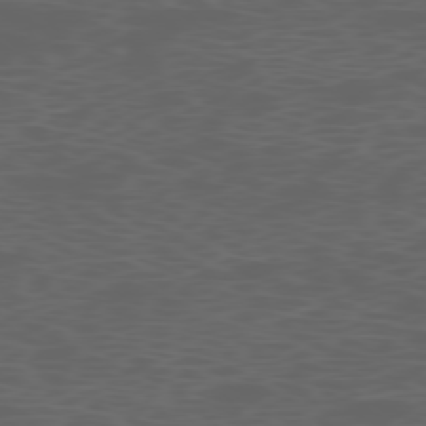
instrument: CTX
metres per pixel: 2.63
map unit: Ap
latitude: -77.2943
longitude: -75.8205
